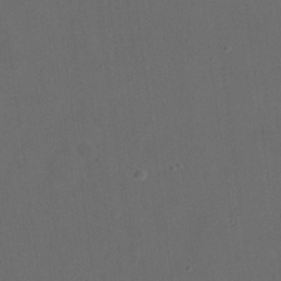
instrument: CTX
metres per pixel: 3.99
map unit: eHh
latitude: 19.3670
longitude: -65.1781
